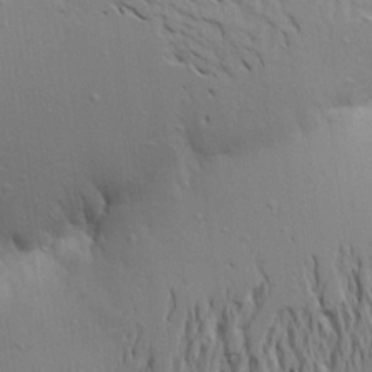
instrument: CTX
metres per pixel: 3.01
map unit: Aa
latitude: 20.7435
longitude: -148.1767
